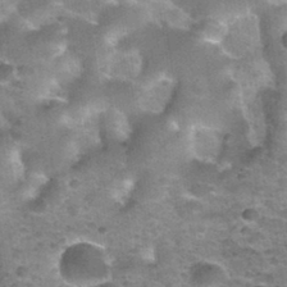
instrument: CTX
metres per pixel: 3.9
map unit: Nhu
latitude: 32.4412
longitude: -53.2159
